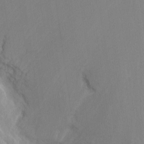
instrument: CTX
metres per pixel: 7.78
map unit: Nhu
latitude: -8.4251
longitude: -45.3859
